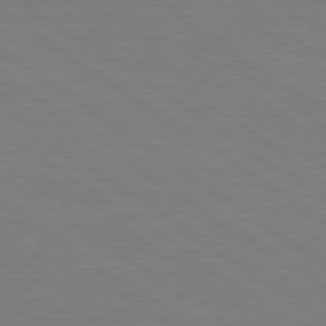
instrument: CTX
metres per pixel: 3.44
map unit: Hpe
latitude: 79.3860
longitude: -125.3292
